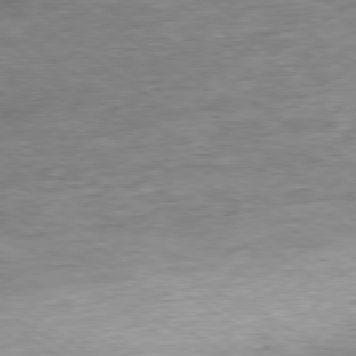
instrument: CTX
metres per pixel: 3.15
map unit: Ap
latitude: -79.1053
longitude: -101.2915
